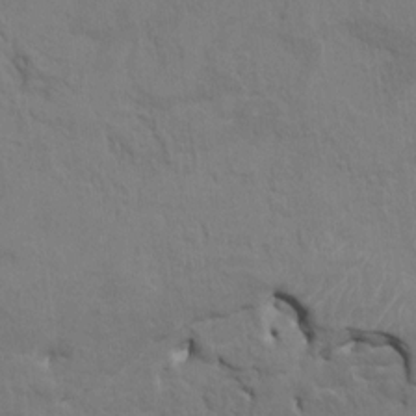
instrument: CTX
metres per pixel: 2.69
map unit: HNhu
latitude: 7.5182
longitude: -3.9339
